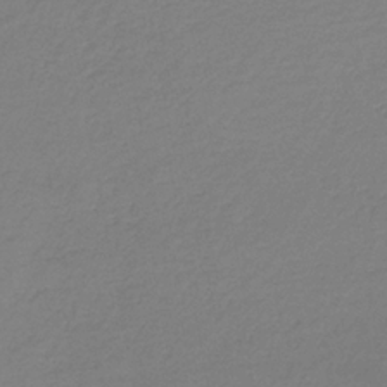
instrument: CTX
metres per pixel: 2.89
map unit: HNb
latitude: -33.6722
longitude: 53.8800
